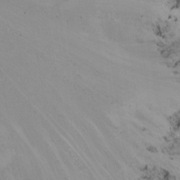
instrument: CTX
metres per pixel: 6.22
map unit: Nhu
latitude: -8.3306
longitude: -50.5167
